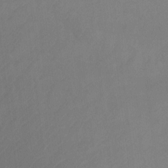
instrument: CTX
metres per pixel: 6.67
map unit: Ht
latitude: 4.0822
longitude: -28.7813
